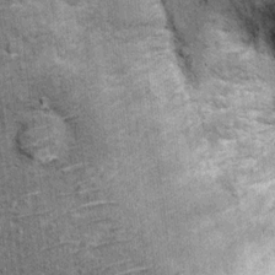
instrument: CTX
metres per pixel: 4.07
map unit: Ht
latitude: 9.5749
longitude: -38.2900
